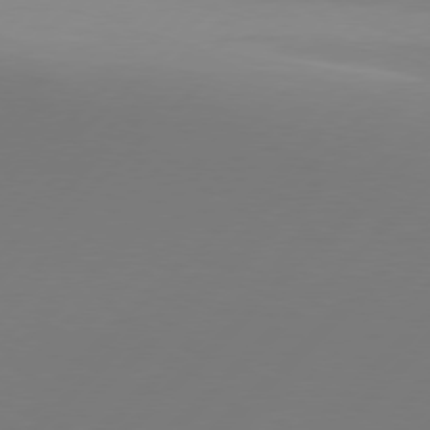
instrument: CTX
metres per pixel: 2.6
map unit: Hpe
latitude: 77.4426
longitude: -133.5560
